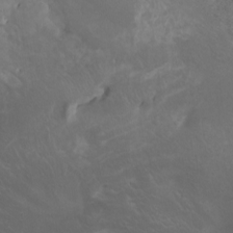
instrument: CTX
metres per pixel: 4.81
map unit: Htu
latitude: -7.3887
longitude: -65.4426
